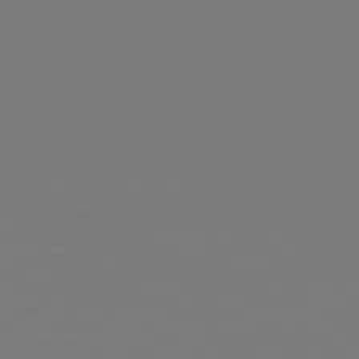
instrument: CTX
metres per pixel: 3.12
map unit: Hpe
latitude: 78.5735
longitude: -145.9150
